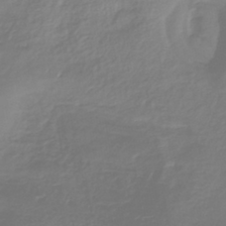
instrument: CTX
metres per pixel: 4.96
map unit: lHb
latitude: -41.2565
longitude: 68.1605
